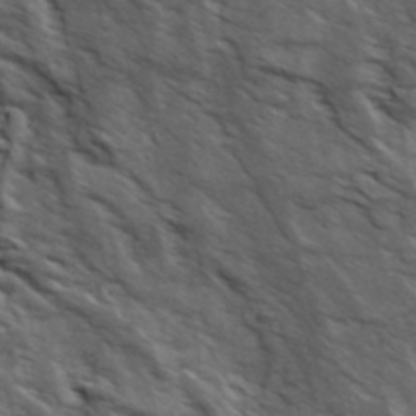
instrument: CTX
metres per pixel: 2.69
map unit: Ave
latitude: 19.4615
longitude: -135.0080
